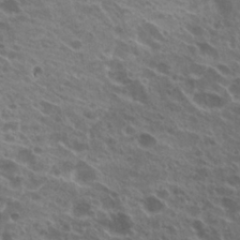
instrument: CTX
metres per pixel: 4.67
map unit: Hto
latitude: 24.1199
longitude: -40.1766
